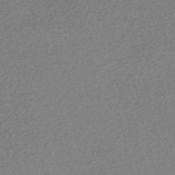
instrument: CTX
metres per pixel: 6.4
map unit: Nve
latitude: -56.4062
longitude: 61.1998
